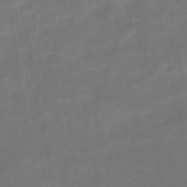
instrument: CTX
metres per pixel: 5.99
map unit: HNb
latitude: -49.0109
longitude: -39.3293
